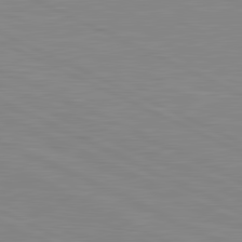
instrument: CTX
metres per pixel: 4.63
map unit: lApd
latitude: 81.4993
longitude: -172.3089
